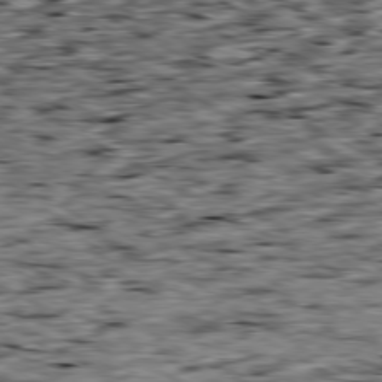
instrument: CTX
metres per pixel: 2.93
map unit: Ap
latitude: -80.1228
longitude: -89.2348
